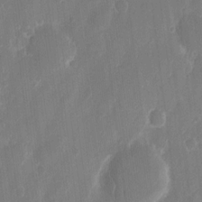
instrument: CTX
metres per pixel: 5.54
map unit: eHh
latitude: 12.4601
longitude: -72.6491
